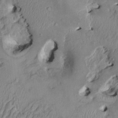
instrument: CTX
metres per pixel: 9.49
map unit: HNhu
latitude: 4.1011
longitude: -5.1970
